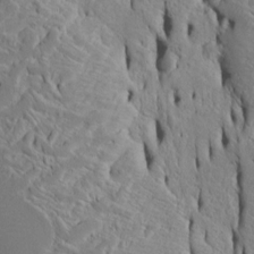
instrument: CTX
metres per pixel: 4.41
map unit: Htu
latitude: -5.0675
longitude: 152.3117
